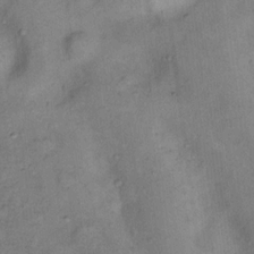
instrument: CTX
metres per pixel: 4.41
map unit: Nhu
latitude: 11.8206
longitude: -28.6679
